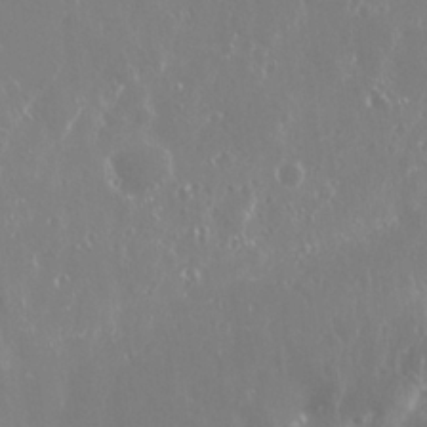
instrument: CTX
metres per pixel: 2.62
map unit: Nhu
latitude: 26.0255
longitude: -59.9906
